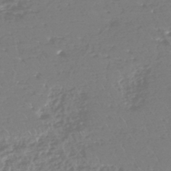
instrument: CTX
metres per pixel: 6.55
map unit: eHh
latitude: -44.7841
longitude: -29.1025
